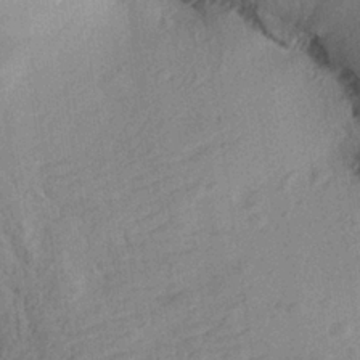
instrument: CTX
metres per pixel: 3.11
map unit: Aa
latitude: 26.6869
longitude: -144.0444
